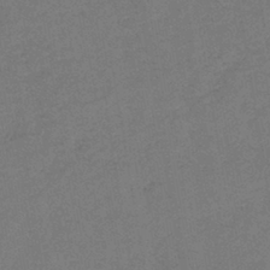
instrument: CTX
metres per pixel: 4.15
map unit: eHb
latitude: -41.5588
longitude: 79.4454
